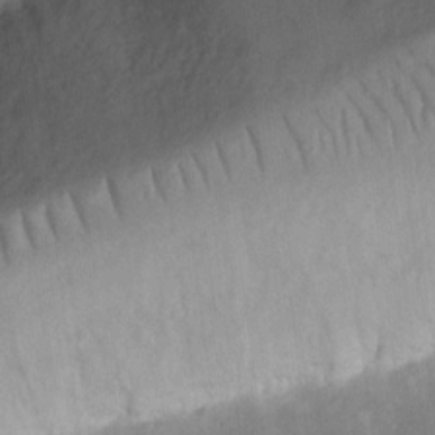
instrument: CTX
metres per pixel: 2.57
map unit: eHh
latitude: 15.9151
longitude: -72.9136
